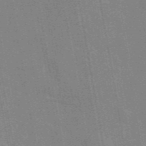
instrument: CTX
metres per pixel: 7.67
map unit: eAb
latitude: 45.9528
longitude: 122.3684
